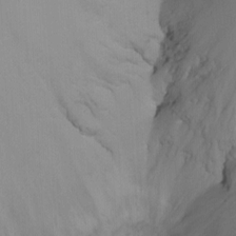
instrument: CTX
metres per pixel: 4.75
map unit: Nhu
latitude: -9.2943
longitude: -43.4993
